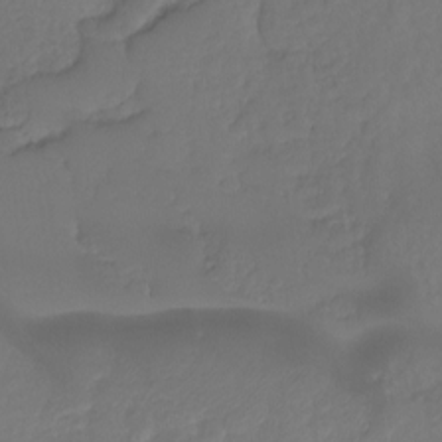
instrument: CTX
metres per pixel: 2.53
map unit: Ht
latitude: -14.4440
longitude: -57.3481
